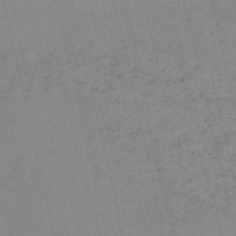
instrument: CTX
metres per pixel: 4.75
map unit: HNb
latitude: -55.0109
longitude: -37.4805
